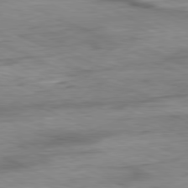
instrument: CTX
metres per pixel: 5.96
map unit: Ap
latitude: -81.1620
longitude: -91.4804
